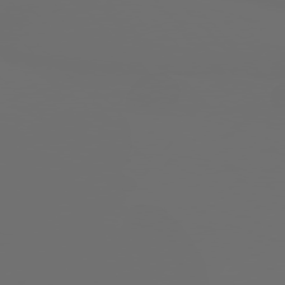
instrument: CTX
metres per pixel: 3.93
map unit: Hpe
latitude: 76.2900
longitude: -140.5923
